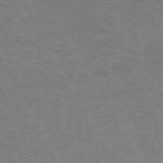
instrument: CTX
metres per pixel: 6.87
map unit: Hpe
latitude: 73.2348
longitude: -124.3656
